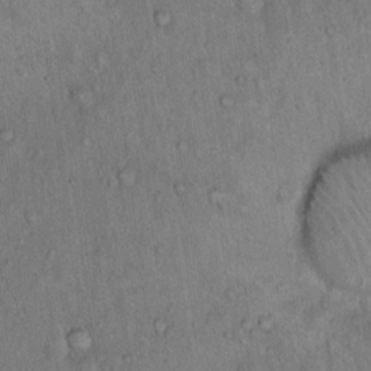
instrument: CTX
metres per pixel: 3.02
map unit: Hto
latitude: 15.3104
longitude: -59.4615
